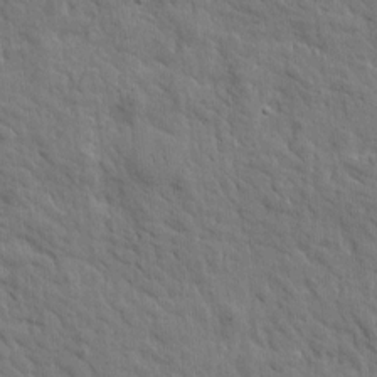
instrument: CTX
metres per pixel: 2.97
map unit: Htu
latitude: -1.2754
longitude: 179.8989
